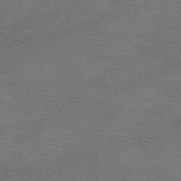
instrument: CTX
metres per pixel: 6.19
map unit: HNb
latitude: -49.2376
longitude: -41.1781
